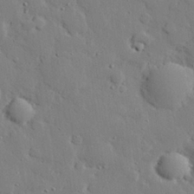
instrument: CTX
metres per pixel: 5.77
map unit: eHh
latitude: 29.1781
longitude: -81.4804
